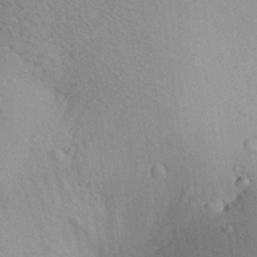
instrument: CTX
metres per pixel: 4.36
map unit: Aa
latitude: 29.0080
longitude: -138.2145
